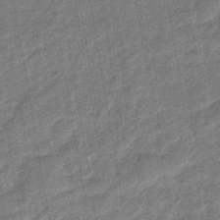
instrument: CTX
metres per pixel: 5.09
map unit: eHb
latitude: -44.2173
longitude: 86.7085
